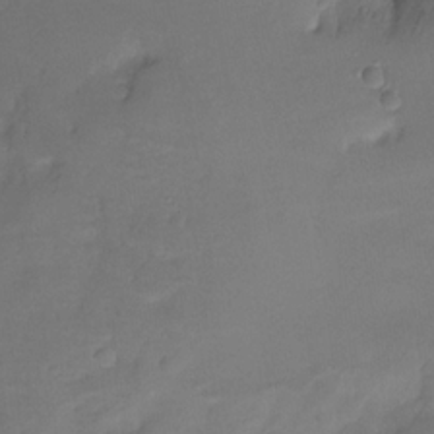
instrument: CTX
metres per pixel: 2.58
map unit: Ht
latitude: -10.6708
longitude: -39.0647
